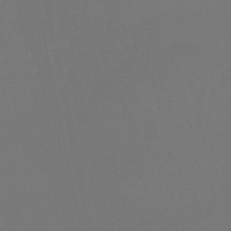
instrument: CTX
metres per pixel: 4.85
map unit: eHb
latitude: -50.4818
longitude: 69.8422
